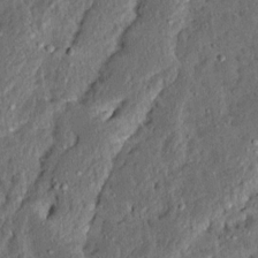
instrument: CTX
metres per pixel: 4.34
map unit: Ave
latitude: 13.9339
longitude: -137.0837
